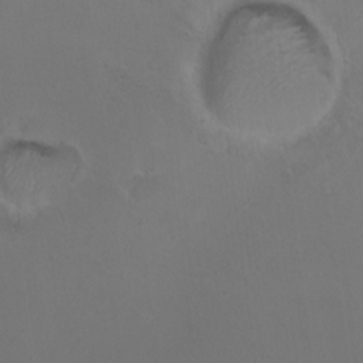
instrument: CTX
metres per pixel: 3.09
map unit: HNhu
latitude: 6.6301
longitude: 6.7463
